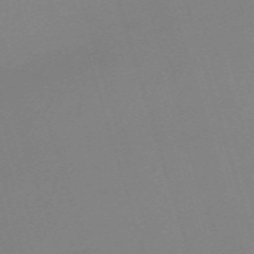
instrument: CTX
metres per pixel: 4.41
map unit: eHh
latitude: -62.1416
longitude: 50.8975
